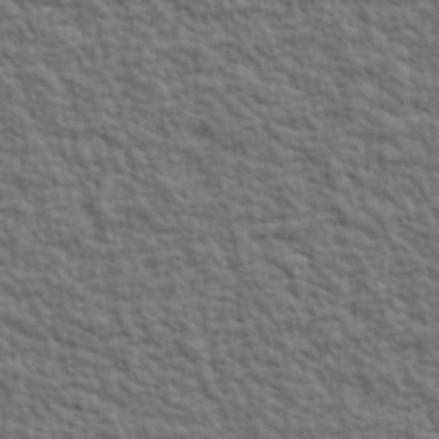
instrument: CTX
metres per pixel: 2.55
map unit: lHvf
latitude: 39.0836
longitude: -89.2537
